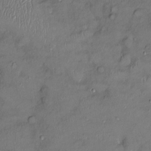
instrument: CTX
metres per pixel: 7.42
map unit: Ht
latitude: -3.1998
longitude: -14.3657
